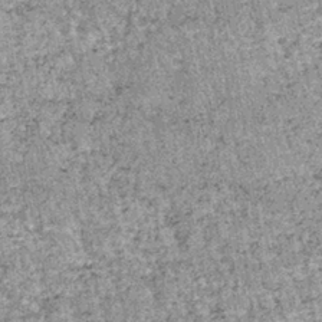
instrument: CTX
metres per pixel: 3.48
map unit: lHb
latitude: -37.2565
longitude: 66.5574
